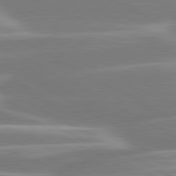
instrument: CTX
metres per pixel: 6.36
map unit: lApd
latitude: 80.8380
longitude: -128.7813
